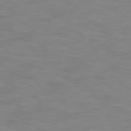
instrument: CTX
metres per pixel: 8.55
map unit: Hpe
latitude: 78.3656
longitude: 175.8233
